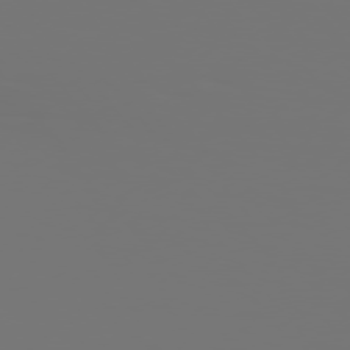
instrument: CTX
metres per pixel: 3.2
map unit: Hpe
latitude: 76.0444
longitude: -139.3671
